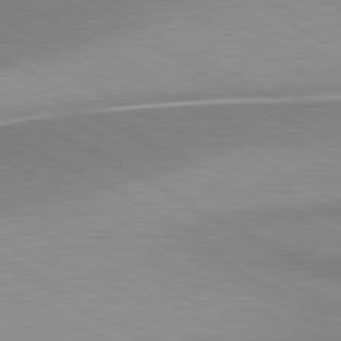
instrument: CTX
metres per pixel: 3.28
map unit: lApd
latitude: 80.8191
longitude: 158.7274
